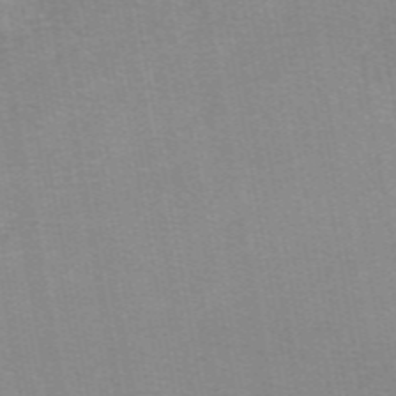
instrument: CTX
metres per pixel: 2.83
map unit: eAb
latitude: 48.9892
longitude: 105.5021
